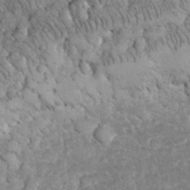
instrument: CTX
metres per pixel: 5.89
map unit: eHh
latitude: 32.8191
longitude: -65.4993
